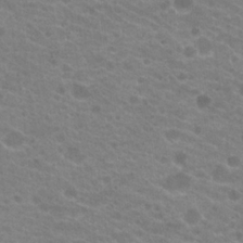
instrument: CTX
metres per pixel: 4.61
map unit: Hto
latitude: 20.4979
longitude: -38.2522
